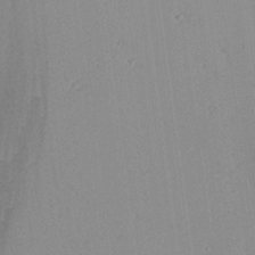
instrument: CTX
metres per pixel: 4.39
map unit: Aa
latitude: 19.1592
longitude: -140.7813
